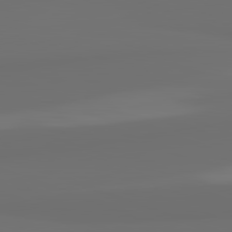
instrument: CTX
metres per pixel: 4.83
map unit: lApd
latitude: 82.0633
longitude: 163.9367
